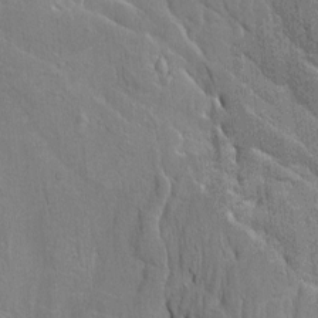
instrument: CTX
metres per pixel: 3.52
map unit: Htu
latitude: -4.9541
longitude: 152.4818
